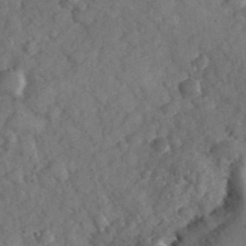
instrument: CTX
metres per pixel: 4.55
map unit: eHh
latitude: 37.5938
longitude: -67.8583
